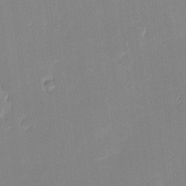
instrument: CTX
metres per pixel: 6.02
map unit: eHh
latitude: -1.4077
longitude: -83.6882
